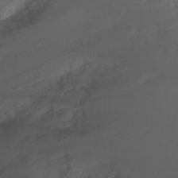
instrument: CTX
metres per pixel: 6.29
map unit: Nhu
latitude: -0.5763
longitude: -78.2334
